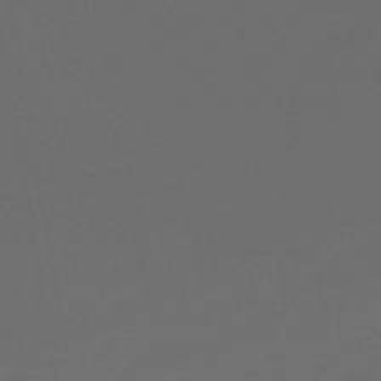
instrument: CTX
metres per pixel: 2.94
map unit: lHb
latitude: -45.2943
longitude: 60.7085
